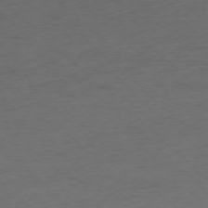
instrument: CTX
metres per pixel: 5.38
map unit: Ap
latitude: -75.6722
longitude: -78.2523
